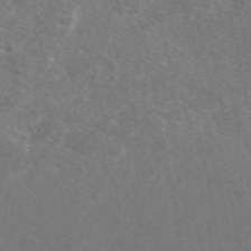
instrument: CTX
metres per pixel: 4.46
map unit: eAb
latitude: 47.9717
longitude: 117.0864
